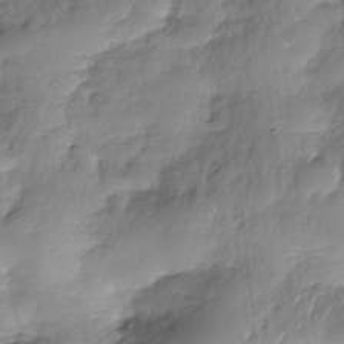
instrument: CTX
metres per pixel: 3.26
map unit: Nhe
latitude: -37.4265
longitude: -148.1578
